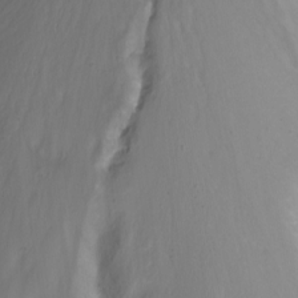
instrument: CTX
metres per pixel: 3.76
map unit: Nhu
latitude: -13.4266
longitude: -62.7247
